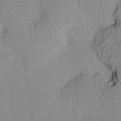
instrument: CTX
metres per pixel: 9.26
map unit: HNhu
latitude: 11.9717
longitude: 9.1431
